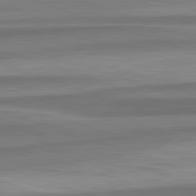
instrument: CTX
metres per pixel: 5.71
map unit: lApd
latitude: 82.7435
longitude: 179.1242
